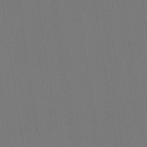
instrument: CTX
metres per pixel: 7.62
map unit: Hto
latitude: -7.9367
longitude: -49.2159
